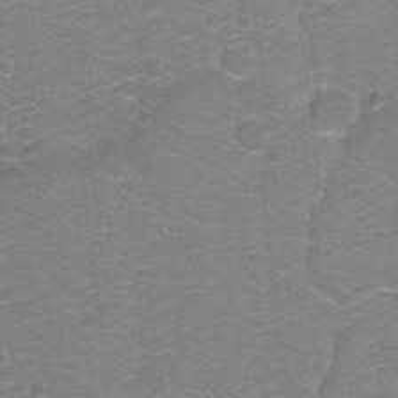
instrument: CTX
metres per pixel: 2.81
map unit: Hto
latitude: -1.1809
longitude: -34.3089
